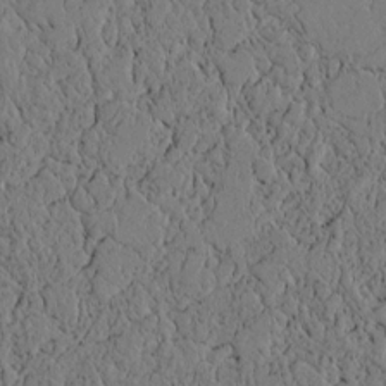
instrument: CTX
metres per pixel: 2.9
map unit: lAvf
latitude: 5.0269
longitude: 166.0094
